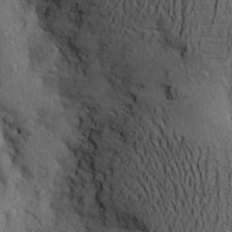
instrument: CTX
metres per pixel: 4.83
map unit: Aa
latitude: 24.4223
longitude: -147.8773
